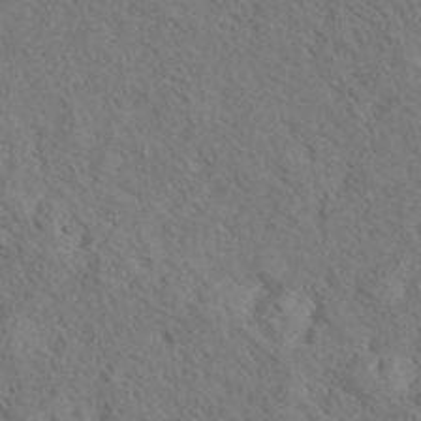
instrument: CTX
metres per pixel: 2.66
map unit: eHh
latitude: 36.9514
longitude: -137.9717
